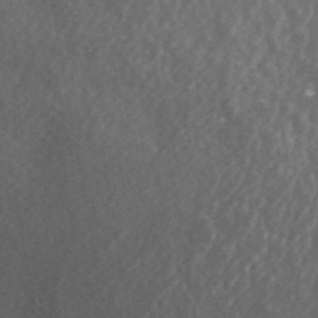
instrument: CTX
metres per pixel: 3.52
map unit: ANa
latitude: 44.6490
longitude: 23.7667
